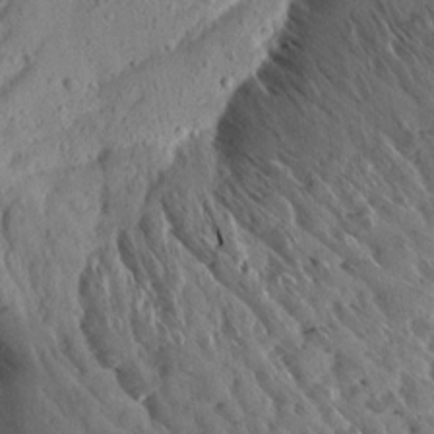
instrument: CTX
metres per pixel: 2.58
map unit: Aa
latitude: 13.0081
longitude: -141.8583
